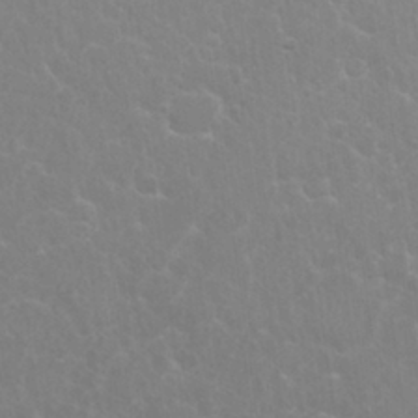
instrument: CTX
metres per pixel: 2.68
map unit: Nhu
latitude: 26.1389
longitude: -51.8394
